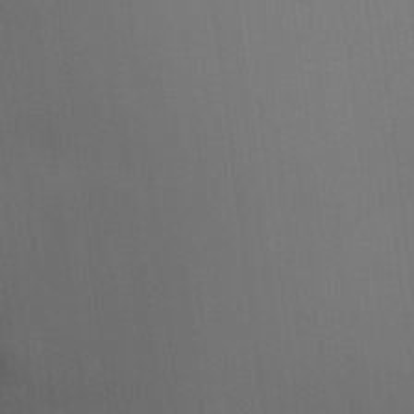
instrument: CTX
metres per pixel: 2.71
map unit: HNhu
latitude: 13.3671
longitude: 11.5399
